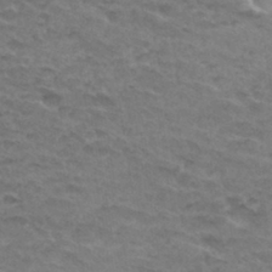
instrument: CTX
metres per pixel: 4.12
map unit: Hto
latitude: 33.1592
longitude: -47.7261
